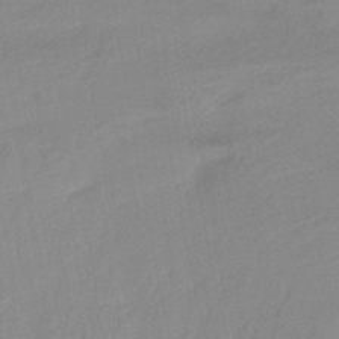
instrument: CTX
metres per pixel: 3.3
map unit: HNb
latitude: -37.2565
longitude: 56.3117
